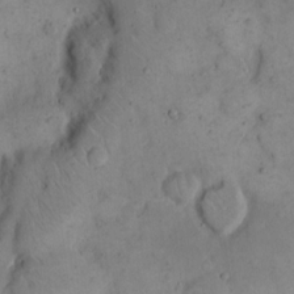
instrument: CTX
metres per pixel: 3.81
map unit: eHh
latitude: 14.6491
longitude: -67.4993
